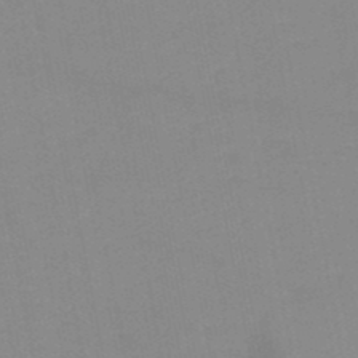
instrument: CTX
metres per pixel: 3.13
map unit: HNb
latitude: -49.7856
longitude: -40.7624
